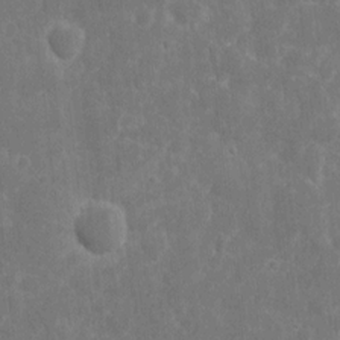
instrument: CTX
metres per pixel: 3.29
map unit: eHh
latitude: 9.6505
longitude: -71.7638
